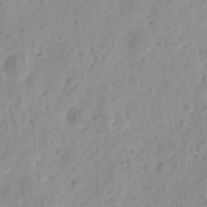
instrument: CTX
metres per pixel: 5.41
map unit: eHh
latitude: 8.4979
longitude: -74.6868
